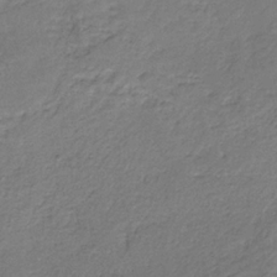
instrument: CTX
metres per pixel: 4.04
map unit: HNb
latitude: -31.5399
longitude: 60.3873
